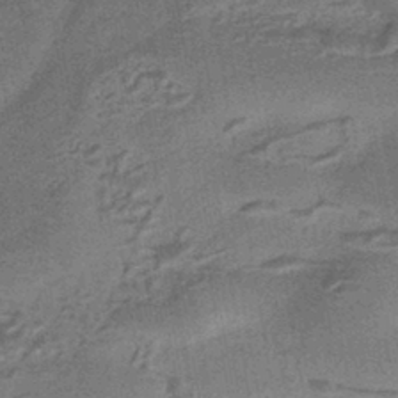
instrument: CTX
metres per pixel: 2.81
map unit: HNhu
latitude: -42.5195
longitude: 90.7275
